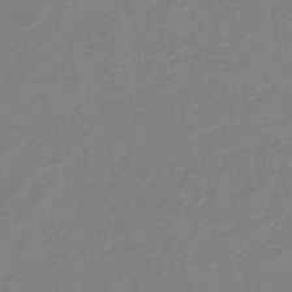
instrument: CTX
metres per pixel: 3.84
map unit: HNb
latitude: -40.9919
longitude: 51.0675
